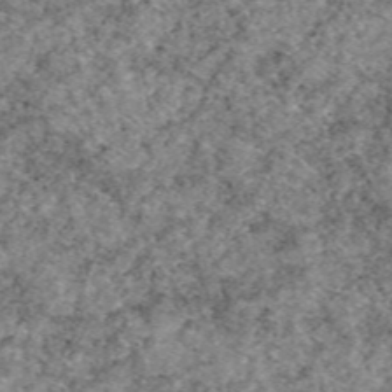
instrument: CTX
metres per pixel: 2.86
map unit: eAb
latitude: 49.5182
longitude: 109.5210
